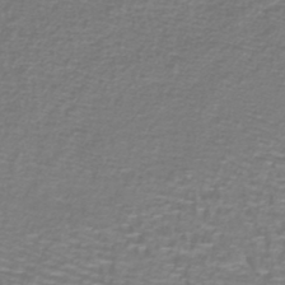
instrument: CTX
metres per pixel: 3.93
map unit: lHb
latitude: -40.1795
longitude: 58.3684
